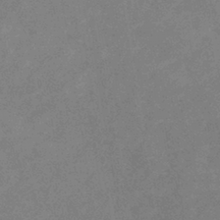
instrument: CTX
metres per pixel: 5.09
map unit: lHb
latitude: -40.4062
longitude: 74.7275
